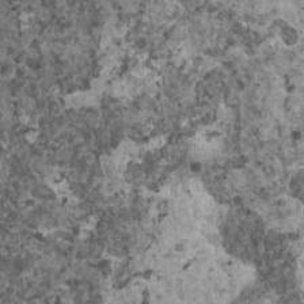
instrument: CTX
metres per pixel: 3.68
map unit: HNhu
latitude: 0.6868
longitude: 3.5588
